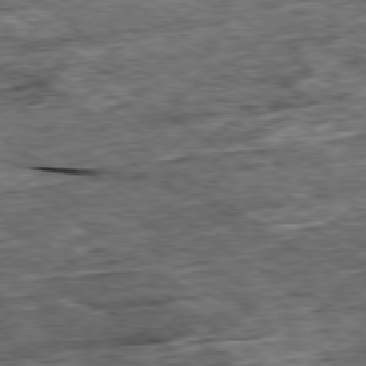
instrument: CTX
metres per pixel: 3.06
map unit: Ap
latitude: -79.4076
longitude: -85.6694
